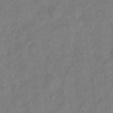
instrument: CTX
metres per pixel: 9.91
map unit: Hve
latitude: -32.9353
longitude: 92.7463
